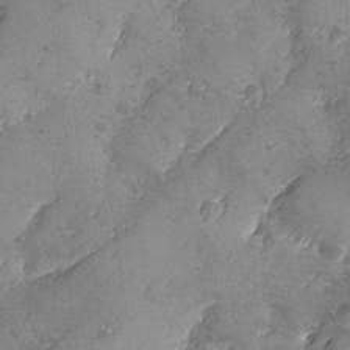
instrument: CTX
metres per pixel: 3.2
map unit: Ave
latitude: -8.2550
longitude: -118.4412
